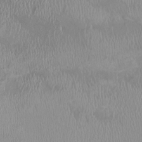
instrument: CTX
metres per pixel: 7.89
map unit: HNhu
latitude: -2.9352
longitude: -6.8380
